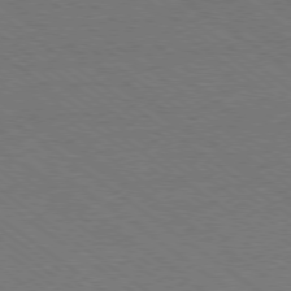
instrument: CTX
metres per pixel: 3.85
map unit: Ap
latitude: -79.0864
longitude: -83.0458
